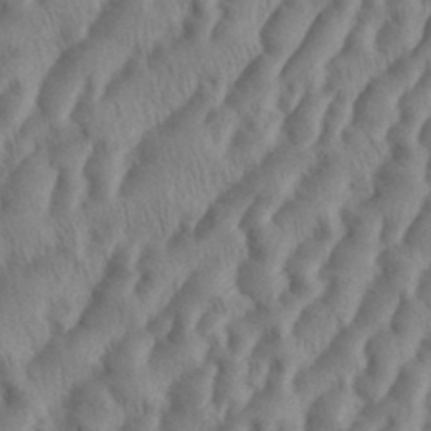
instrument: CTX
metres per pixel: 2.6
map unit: eHh
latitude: 36.4979
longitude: -138.1011
